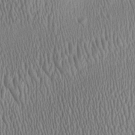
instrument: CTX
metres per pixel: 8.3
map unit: Aa
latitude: 25.4426
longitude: -135.6694
